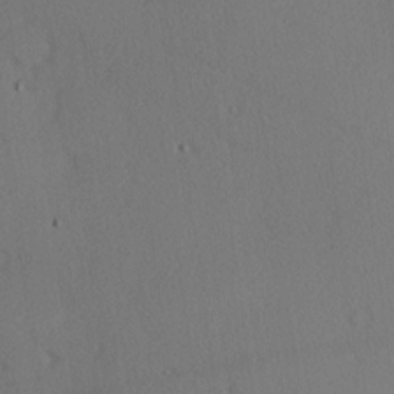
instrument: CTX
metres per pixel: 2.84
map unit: Hve
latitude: 14.3279
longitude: -90.3089
